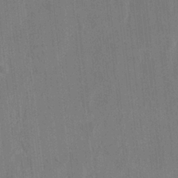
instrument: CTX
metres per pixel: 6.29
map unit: HNhu
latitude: 4.1578
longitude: -7.5371
